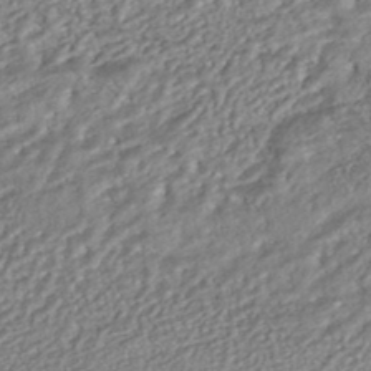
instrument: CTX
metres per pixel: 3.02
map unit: HNhu
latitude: -44.7463
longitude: 103.9556
